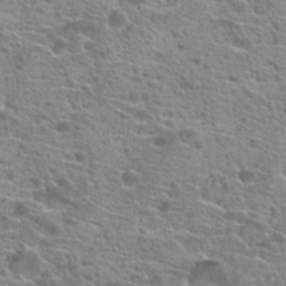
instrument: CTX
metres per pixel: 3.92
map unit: Hto
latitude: 21.1403
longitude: -41.8772
